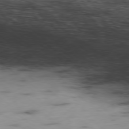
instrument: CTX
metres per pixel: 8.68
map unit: Ap
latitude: -79.0297
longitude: -73.4049
